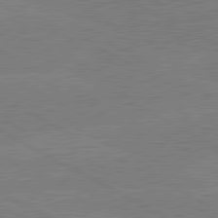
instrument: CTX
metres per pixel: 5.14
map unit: lApd
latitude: 80.7813
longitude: -126.7246
